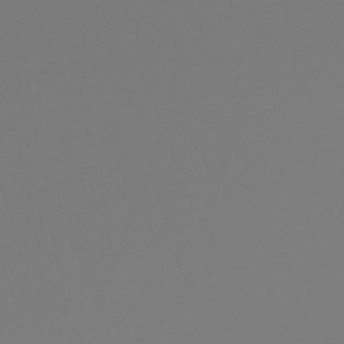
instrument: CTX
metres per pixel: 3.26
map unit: lHb
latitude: -47.3131
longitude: 62.6707
